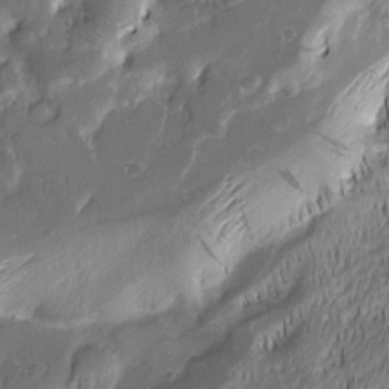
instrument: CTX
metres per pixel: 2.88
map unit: Nhu
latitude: -6.0850
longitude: -150.6868
